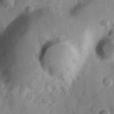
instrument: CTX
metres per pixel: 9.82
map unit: Hve
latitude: 25.3670
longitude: 147.2754
